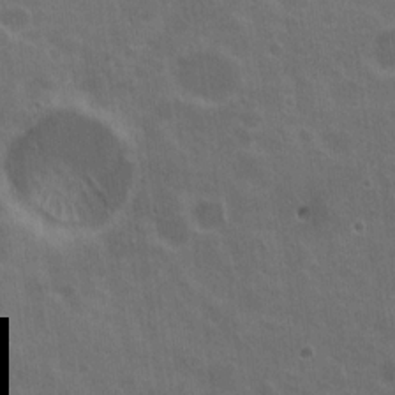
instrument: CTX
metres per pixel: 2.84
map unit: Nhu
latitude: 19.2348
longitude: -30.3279
